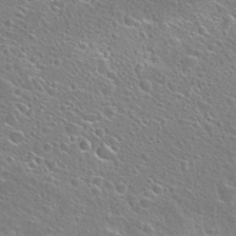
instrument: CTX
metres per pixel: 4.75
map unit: Hto
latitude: 25.6127
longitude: -45.4804
